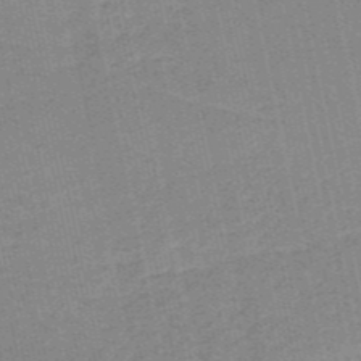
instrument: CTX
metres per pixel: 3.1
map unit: HNb
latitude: -52.7274
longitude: -42.9136
